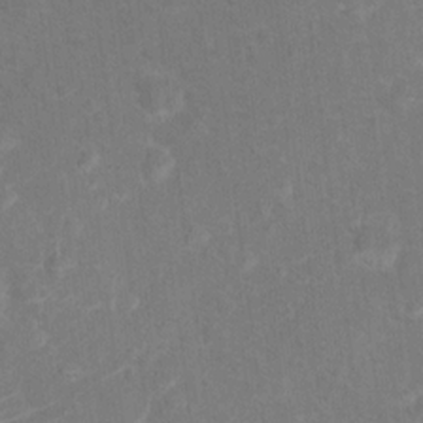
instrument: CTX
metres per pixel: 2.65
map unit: Ht
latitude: 15.2915
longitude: -41.4426
